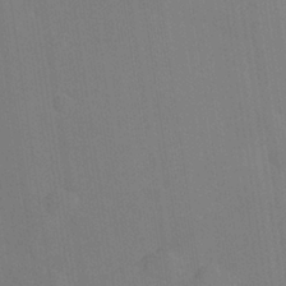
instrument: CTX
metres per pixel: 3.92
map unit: Hve
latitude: 26.7624
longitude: 143.8422
